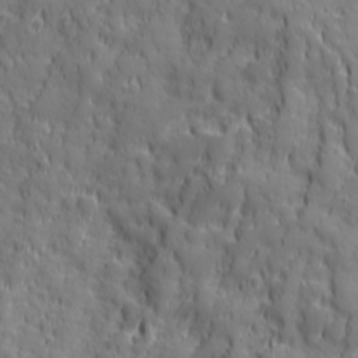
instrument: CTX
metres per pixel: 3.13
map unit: Ave
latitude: 19.6316
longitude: -132.8191
